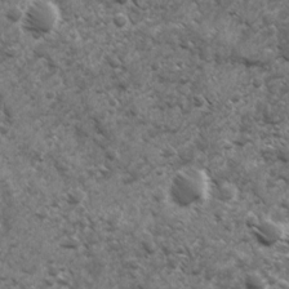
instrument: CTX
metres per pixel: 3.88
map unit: Ave
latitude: 17.3293
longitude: -132.1767
